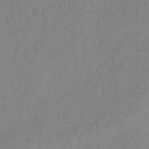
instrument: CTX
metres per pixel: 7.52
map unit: eHb
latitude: -43.2187
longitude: 85.1242
